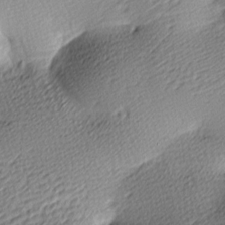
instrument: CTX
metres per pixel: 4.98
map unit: lAa
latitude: -9.8800
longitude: -126.2523
